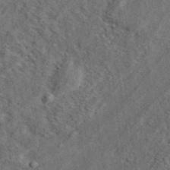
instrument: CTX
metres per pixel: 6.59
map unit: eHh
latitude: 37.1026
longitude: -80.0444
